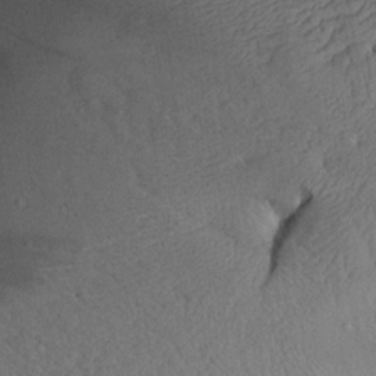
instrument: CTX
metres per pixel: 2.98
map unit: Aa
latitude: 13.9528
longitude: -140.5734
